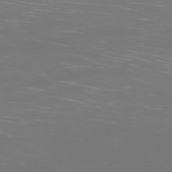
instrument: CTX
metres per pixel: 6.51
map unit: Ap
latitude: -77.5966
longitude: -80.1767
